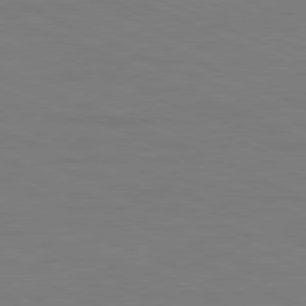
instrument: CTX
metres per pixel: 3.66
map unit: Ap
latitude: -82.2361
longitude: -70.4790
